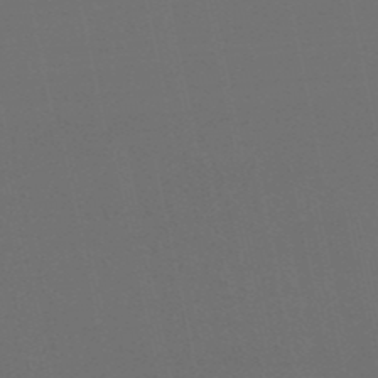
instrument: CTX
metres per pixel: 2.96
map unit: eHb
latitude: -50.5763
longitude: 71.5966
